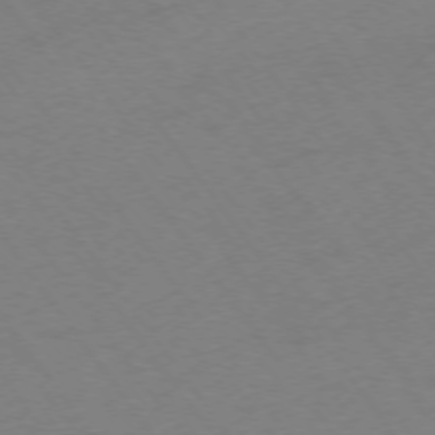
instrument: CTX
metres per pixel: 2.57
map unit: Ap
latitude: -74.8597
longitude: -73.4616
